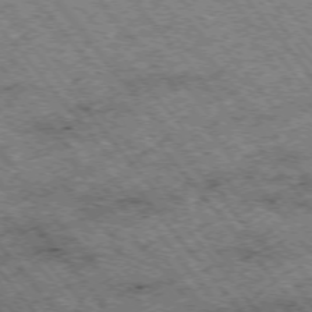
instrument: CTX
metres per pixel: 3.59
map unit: Hpe
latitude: -75.2565
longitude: 5.2754
